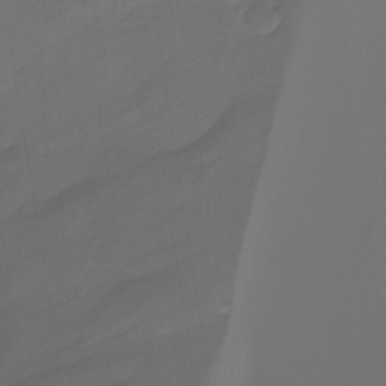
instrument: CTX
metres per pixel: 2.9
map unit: Nhu
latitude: -13.7100
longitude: -61.7449
